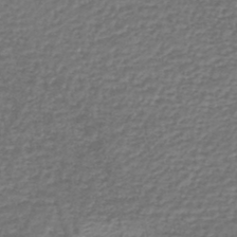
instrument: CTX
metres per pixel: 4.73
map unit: lHb
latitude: -46.5384
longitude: 63.1431
